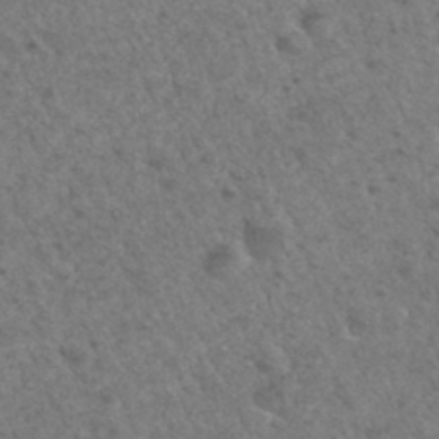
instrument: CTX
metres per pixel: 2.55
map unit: Hto
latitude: 32.6113
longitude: -49.6694
